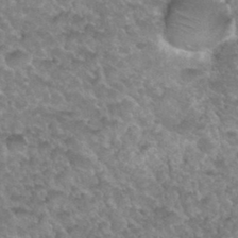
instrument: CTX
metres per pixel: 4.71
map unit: Hto
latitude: 33.9150
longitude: -49.3860
